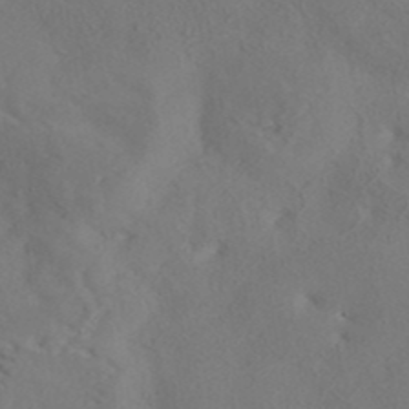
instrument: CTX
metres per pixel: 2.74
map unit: ANa
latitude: 41.8205
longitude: 33.0109
